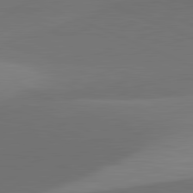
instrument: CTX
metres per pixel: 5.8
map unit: lApd
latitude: 81.8394
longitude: 130.3306
